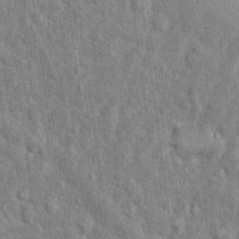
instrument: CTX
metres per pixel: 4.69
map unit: Hto
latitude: 14.3468
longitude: -34.3467
